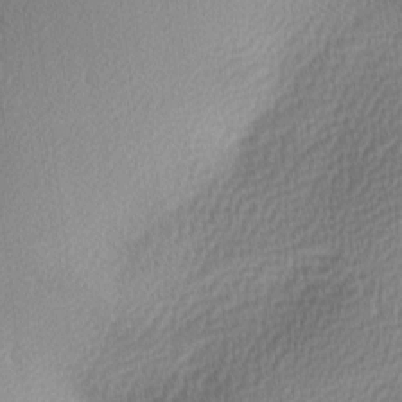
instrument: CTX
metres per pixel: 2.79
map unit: lAa
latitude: 0.6868
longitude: -116.1389
